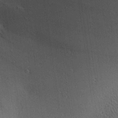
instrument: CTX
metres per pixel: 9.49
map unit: Aa
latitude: 27.7450
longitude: -136.3656
